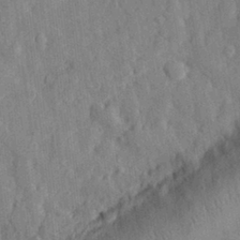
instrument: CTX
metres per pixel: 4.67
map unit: eHh
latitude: 28.5546
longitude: -76.5168
